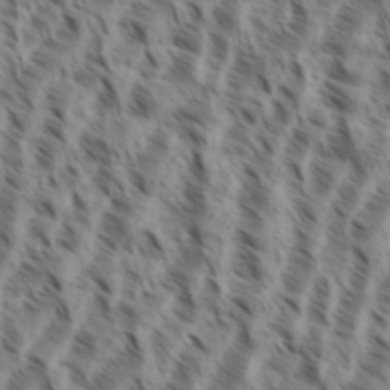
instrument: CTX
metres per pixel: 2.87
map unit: eHh
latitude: 35.2726
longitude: -138.6679
